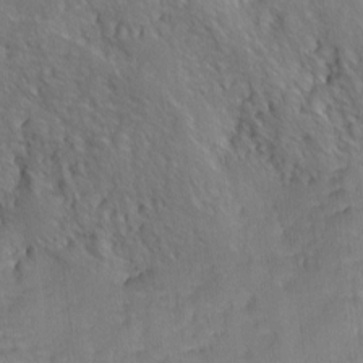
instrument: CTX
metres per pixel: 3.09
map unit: Ave
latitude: -10.1984
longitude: -119.8961
